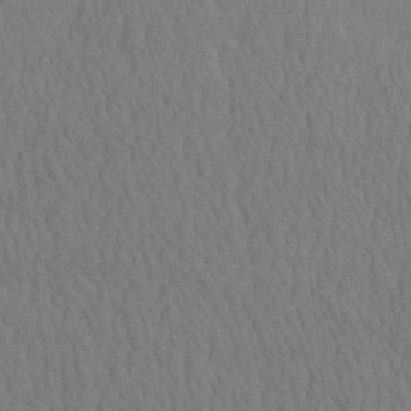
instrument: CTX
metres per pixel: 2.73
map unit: eHh
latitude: -2.9541
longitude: 15.8234
